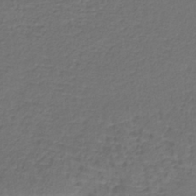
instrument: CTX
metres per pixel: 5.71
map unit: lHb
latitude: -39.4455
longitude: 63.9556
